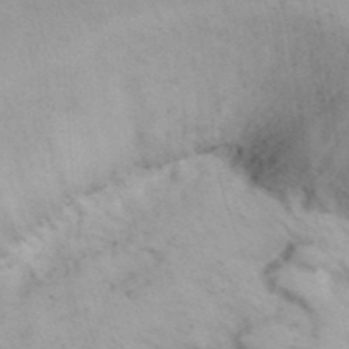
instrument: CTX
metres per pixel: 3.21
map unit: Nhu
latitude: 25.9339
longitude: -69.9339
